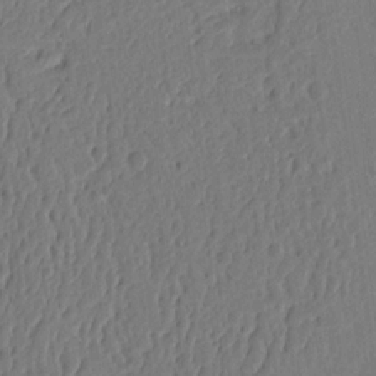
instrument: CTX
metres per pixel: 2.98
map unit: Ht
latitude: 10.4412
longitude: -78.2712
